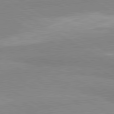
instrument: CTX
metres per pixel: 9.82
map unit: lApd
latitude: 80.7057
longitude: -178.2334
